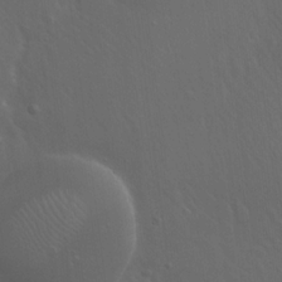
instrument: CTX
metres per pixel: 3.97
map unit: Hto
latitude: 18.9891
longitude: -56.3845
